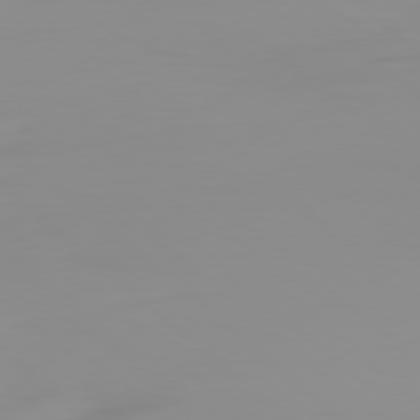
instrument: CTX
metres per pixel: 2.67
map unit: Ap
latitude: -77.9745
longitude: -62.6302
